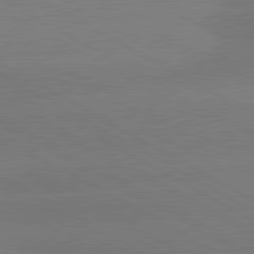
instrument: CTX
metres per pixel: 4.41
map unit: lApd
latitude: 80.9136
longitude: -152.6869
